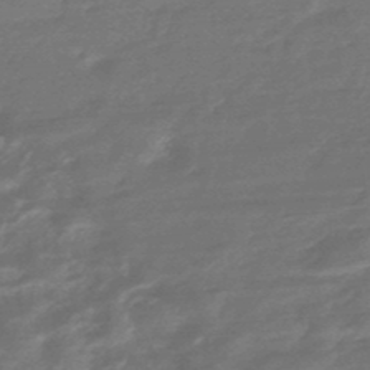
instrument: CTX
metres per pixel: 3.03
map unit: HNhu
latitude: -47.1431
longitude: 90.1417
